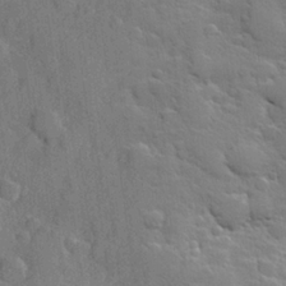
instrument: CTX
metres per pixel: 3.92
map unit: Hve
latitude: 24.6679
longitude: 148.6708
